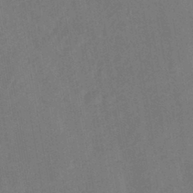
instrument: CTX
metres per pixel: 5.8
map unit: HNhu
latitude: -43.1998
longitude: 91.8423
